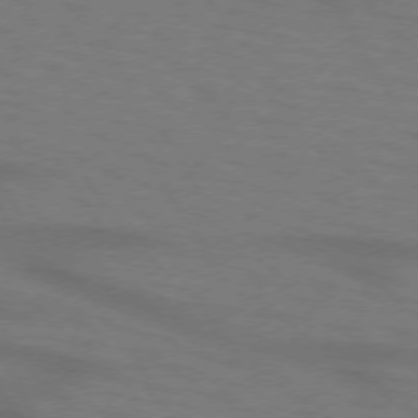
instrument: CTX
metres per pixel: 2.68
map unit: lApd
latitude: 72.6302
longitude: -57.7071
